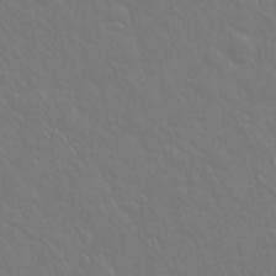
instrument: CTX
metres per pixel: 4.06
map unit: Hto
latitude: -3.0486
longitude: -35.2537
